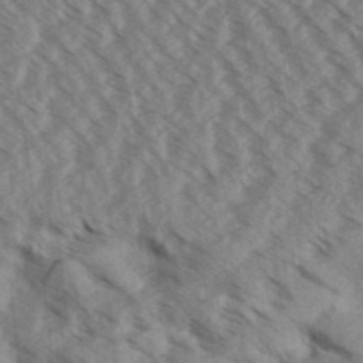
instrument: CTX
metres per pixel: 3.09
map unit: Aa
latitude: 32.4979
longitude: -139.1025
